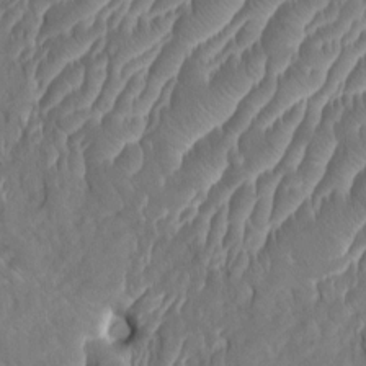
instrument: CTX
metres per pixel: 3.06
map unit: HNhu
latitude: 5.4804
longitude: -5.3293
